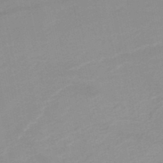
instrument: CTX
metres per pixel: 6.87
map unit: HNb
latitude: -49.1998
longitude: -43.7072
